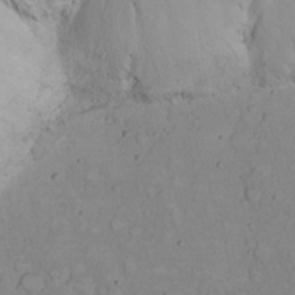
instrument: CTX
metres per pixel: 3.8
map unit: Nhu
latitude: 22.8191
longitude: -66.0444
